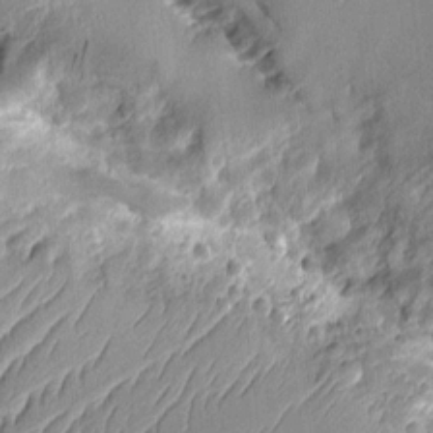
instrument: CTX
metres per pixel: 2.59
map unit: Aa
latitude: 9.2537
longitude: -128.5735
